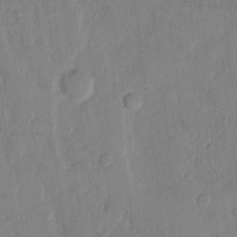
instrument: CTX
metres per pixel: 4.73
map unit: Hto
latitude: 8.4979
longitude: -58.3278
